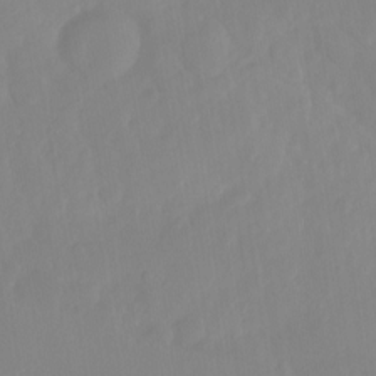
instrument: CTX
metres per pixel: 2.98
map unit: Ht
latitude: -15.2943
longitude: -54.9136
